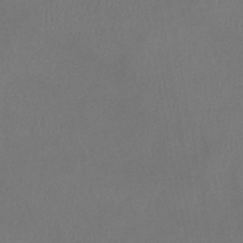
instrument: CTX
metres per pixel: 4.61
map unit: eHb
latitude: -39.0676
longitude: 76.9731
